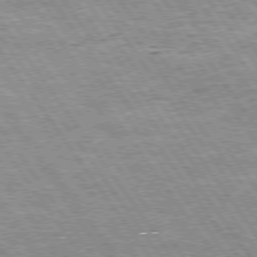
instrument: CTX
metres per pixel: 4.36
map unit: Hpe
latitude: 74.6113
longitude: -150.1389
